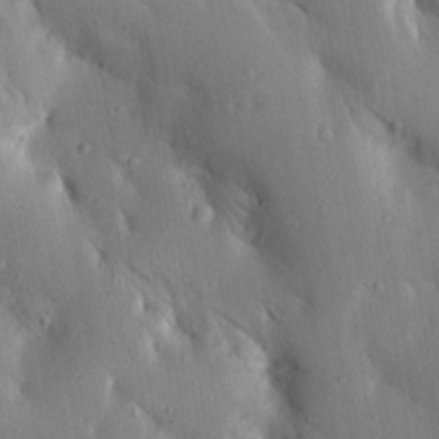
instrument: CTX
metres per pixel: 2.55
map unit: Aa
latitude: 16.2900
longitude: -149.6316
